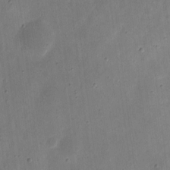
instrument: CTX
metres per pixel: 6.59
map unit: eHh
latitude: 7.4993
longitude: -72.0444
